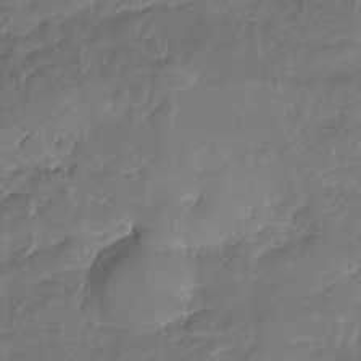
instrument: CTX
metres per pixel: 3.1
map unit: Nhu
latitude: -19.1809
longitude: -57.1025
